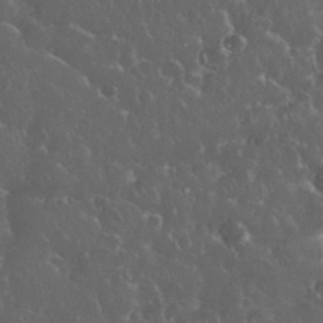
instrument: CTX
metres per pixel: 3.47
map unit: eHh
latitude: 33.8961
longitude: -62.4034
